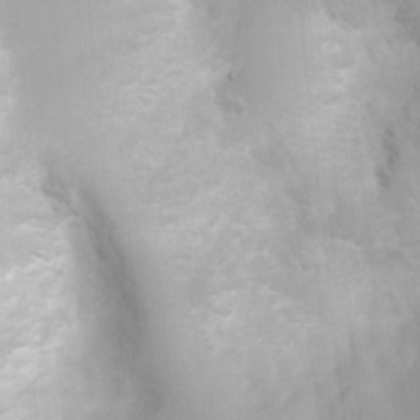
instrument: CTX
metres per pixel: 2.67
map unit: Htu
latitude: 3.8961
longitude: -21.8584
